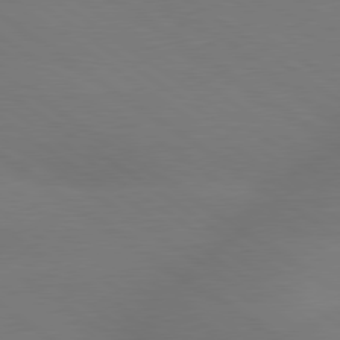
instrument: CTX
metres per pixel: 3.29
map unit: lApd
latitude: 79.5560
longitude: -151.4615
